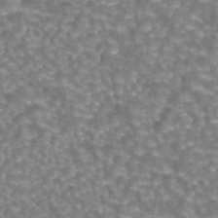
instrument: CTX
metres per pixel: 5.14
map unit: eAb
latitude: 44.1766
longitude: 106.6897
